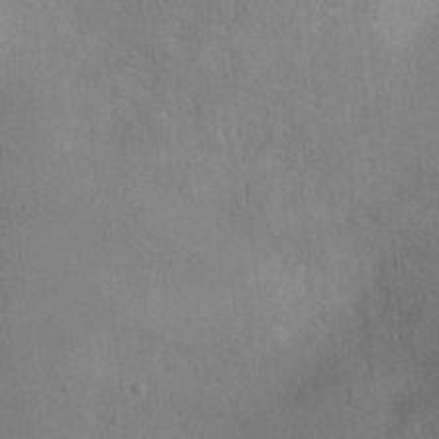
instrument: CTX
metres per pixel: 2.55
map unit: Nhu
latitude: 12.2145
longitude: -26.8002
